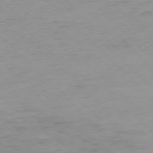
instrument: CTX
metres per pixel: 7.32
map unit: Ap
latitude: -77.5399
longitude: -82.7246
